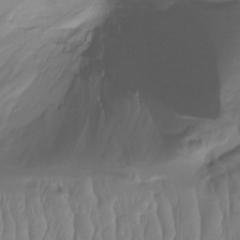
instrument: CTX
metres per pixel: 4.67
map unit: Htu
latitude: -15.6722
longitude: -46.3090
